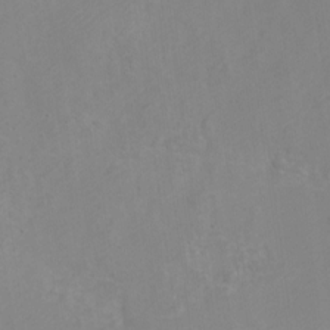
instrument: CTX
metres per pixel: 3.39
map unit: Nve
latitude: -23.8234
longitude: 107.2187
